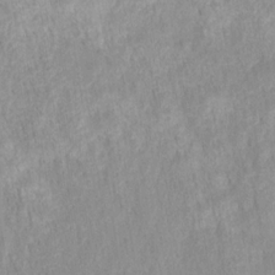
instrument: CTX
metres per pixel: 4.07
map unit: HNhu
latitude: -27.6721
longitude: 73.2565
